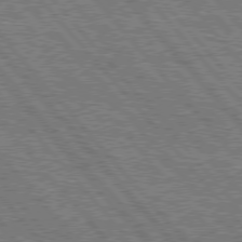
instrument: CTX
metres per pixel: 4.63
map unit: Hpe
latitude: 76.5356
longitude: -167.1781
